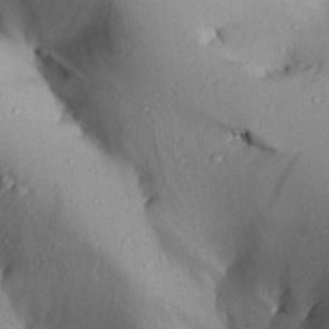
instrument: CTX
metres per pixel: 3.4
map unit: Aa
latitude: 27.1970
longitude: -129.7827
